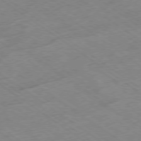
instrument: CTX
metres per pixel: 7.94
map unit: Hpe
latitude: -78.4251
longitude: -21.8961
